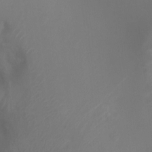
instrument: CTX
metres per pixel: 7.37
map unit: Ht
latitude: 1.6505
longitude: -21.1970
